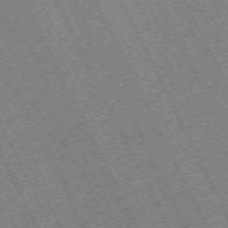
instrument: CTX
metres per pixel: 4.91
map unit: Hpe
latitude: -71.2187
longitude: 10.3495
